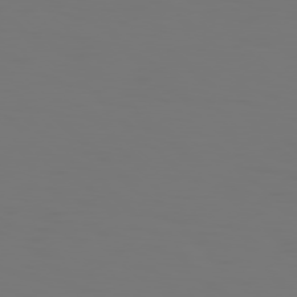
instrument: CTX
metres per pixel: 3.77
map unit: Hpe
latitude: 77.2726
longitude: -134.7246
